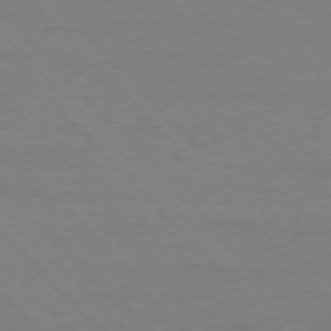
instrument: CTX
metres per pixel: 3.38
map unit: Ap
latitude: -77.7478
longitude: -95.7261
